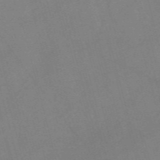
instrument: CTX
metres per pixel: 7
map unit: Nve
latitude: -57.5021
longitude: 64.3684
